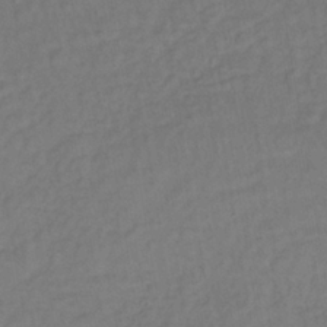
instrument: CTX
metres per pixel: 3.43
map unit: lHb
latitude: -35.7667
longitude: 64.7841
